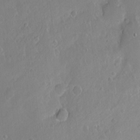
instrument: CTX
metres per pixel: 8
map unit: Ht
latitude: -8.5007
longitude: -36.3845
